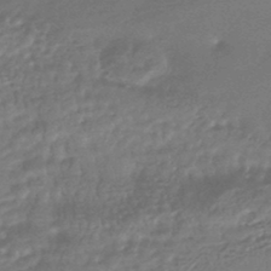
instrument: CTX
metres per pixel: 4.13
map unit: HNhu
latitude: -44.1039
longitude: 93.4454
